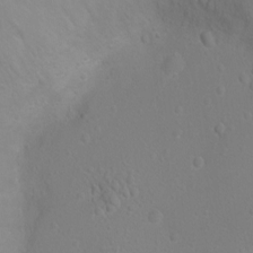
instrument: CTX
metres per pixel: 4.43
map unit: Ht
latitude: -2.2361
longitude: -27.2537
